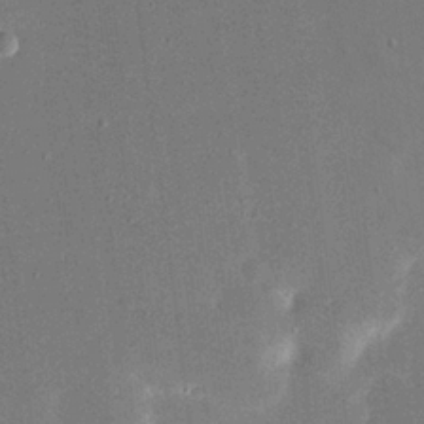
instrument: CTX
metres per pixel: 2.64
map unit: eHh
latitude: 19.4804
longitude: -68.8191
